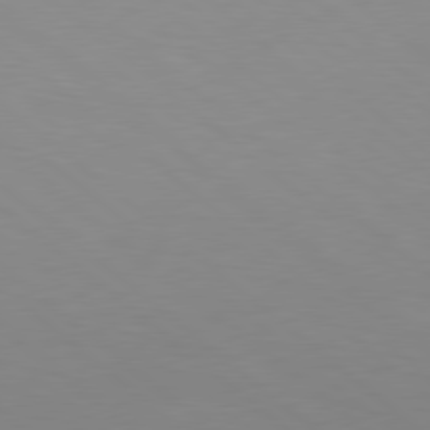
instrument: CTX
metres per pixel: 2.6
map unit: lApd
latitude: 78.7813
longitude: -176.3278
